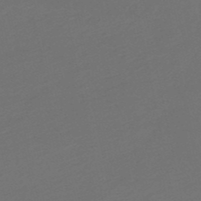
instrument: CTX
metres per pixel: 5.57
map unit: lHb
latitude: -50.6896
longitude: 81.0298
